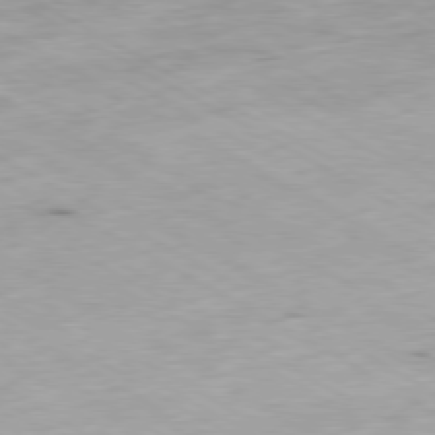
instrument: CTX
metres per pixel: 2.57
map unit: Ap
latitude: -79.2565
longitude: -68.7435
